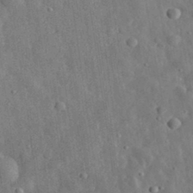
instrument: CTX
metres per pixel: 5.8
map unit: eHh
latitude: 32.5924
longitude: -77.5560
